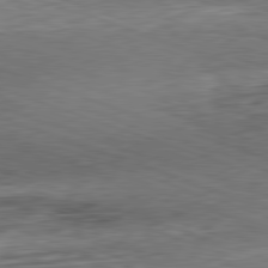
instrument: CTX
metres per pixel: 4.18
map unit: Hpe
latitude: -82.3684
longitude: 14.0850
